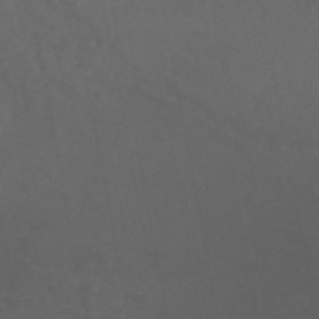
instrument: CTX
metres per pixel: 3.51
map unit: HNhu
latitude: -46.2361
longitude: 92.9353
